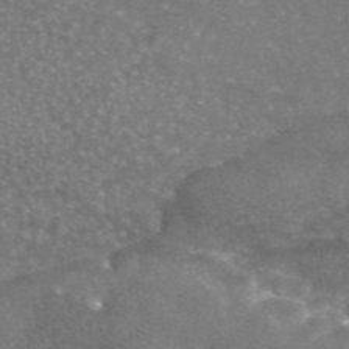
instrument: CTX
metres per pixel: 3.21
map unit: eAb
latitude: 45.8016
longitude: 120.6140
